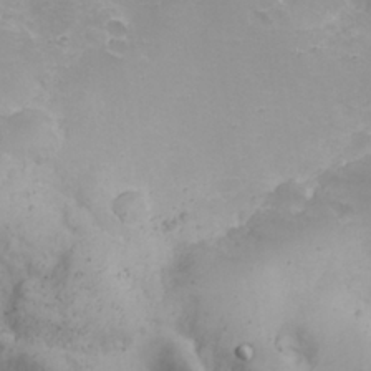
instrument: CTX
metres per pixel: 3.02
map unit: eHh
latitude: 25.5749
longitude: -63.8017
